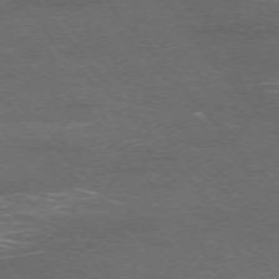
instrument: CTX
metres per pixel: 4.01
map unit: Ap
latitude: -75.5777
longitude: -74.0444
